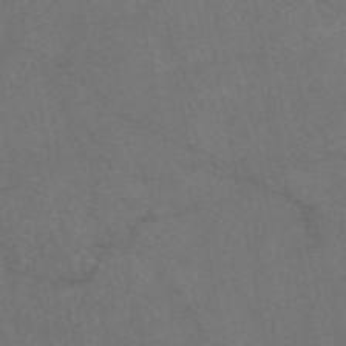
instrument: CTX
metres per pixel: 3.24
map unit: eAb
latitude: 47.3104
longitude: 109.7100
